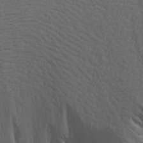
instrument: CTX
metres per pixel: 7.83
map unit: Aa
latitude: 19.4237
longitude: -144.0255
